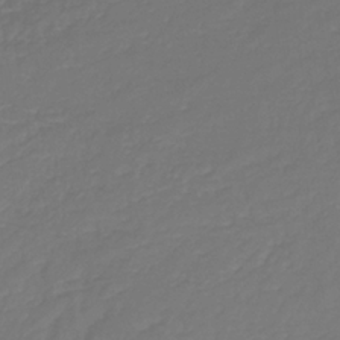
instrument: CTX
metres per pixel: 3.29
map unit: HNb
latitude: -35.6722
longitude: 50.9731
